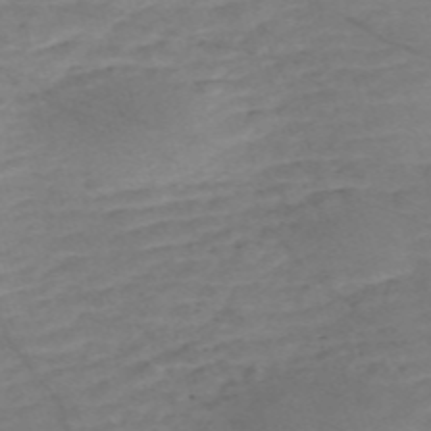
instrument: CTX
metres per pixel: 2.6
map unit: Nve
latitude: -58.1794
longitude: 61.2565
